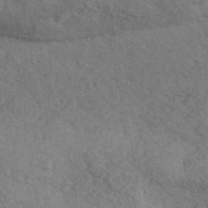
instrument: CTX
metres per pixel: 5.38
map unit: ANa
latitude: 41.8394
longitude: 52.3873
